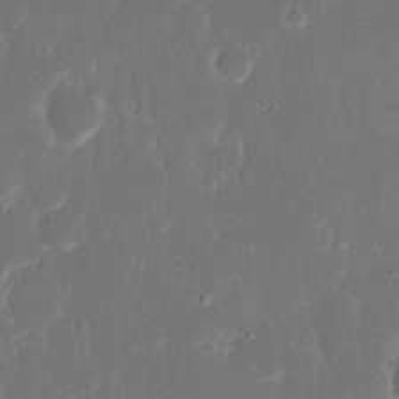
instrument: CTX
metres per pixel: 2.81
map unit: eHh
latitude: 15.9528
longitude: -72.5735
